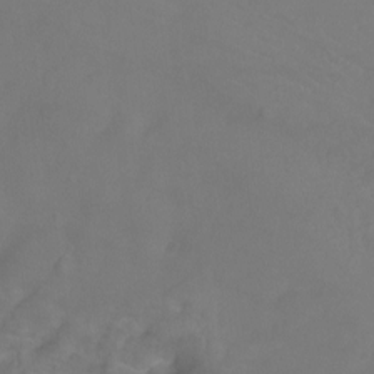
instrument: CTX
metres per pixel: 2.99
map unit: Ht
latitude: -9.4643
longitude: -35.6694
